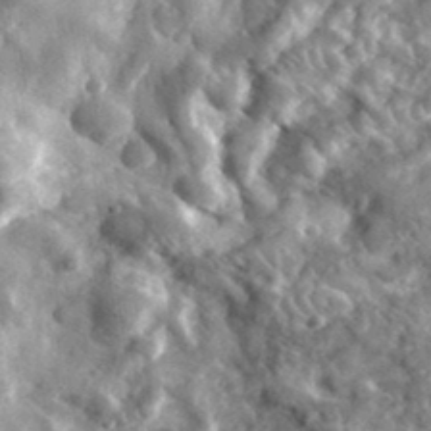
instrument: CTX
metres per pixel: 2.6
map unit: lHvf
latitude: 35.7827
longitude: -87.5938
